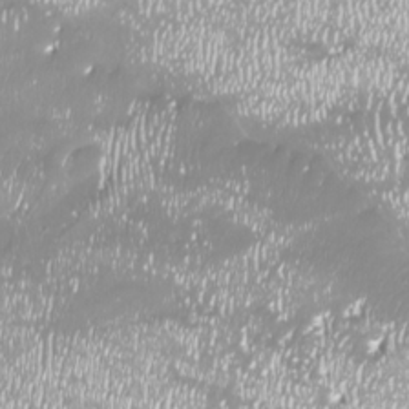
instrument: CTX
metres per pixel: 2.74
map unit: Nhu
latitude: -12.1606
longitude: -68.7246
